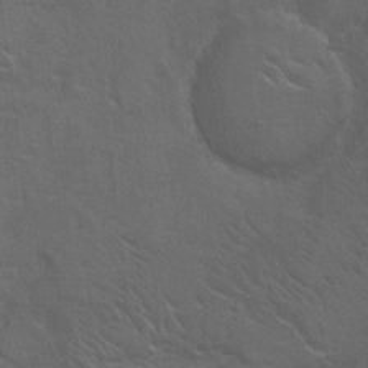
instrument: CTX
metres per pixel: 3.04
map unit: Hto
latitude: 4.1578
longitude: -31.8206
